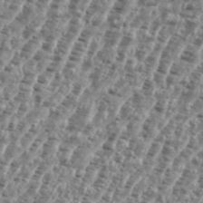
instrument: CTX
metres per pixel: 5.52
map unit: eHh
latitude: 35.6316
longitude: -135.4237
